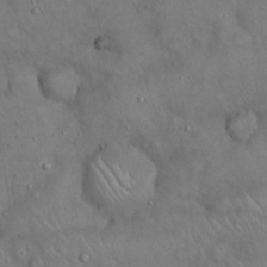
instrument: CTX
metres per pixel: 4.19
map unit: Hto
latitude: 18.8191
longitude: -60.3467
